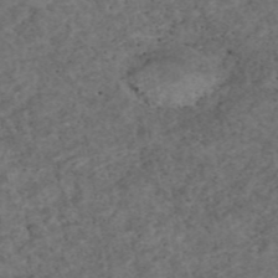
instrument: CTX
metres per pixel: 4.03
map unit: eAb
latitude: 45.3670
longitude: 115.1809
